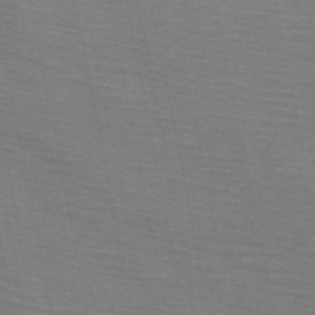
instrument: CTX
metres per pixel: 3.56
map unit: HNb
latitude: -46.4440
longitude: -47.3293
